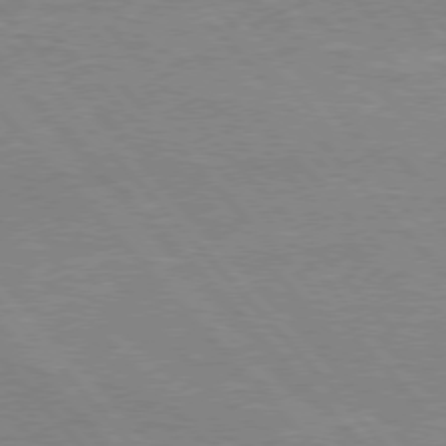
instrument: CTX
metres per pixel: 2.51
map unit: Hpe
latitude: 75.8017
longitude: -155.7072
